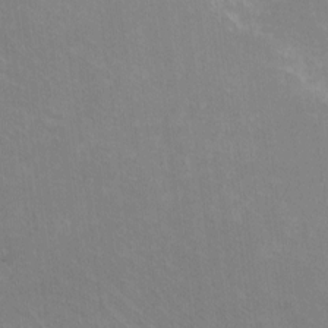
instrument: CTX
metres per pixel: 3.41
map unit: eHh
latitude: -10.6141
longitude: -65.2537
